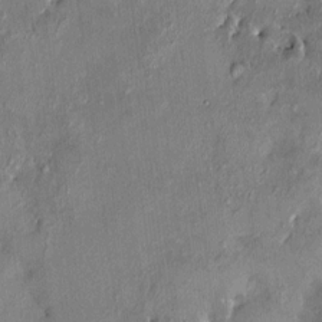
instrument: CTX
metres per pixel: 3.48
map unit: HNhu
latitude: 6.7624
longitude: 0.5574
